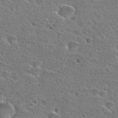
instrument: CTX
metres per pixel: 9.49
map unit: Hto
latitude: 25.4804
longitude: -46.4223
